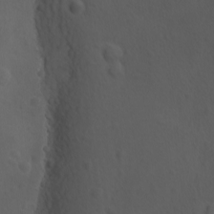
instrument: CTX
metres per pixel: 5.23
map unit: Ave
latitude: -9.0675
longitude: -121.4805
